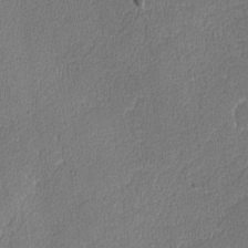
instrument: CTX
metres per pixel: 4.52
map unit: lAvf
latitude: -8.2739
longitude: -112.9514
